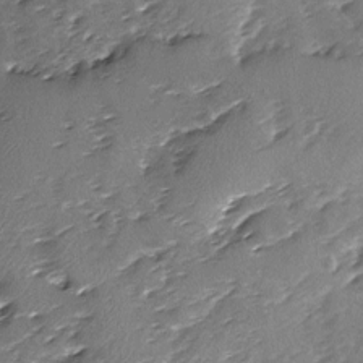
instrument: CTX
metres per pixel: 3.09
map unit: Ave
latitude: -9.1242
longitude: -117.7261
